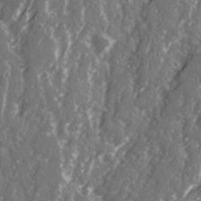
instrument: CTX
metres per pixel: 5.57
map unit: Ave
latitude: 21.2159
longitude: -131.6694
